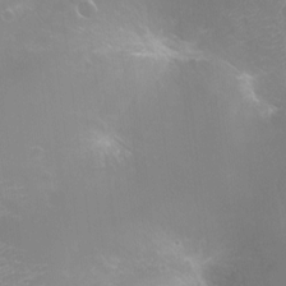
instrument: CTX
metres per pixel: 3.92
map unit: Ht
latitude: -16.5007
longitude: -40.4412
